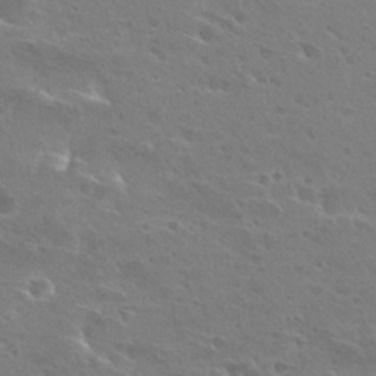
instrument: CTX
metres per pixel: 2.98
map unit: Hto
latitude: 27.8395
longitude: -40.3278
